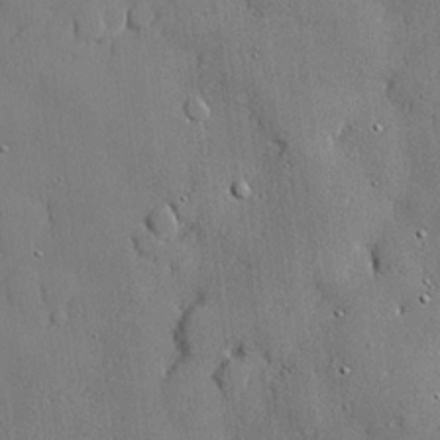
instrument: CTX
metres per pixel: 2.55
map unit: lHvf
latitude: 21.2348
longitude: 145.3132
